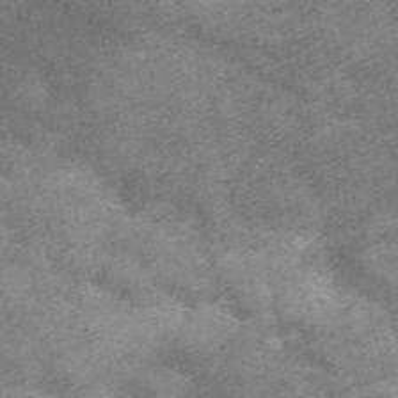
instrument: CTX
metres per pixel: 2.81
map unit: ANa
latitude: 37.1592
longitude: 15.6344
